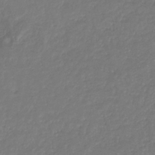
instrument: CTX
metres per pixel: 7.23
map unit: eHb
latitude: -31.1620
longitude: 73.1998
